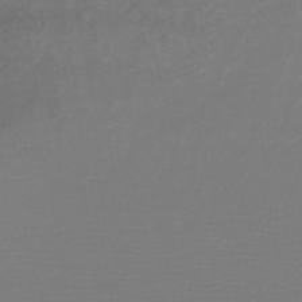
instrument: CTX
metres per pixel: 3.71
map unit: HNb
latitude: -49.4644
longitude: -43.2726
